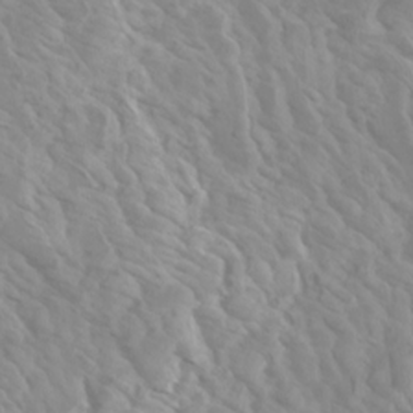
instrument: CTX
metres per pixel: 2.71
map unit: Htu
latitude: -5.5399
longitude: -75.8772
